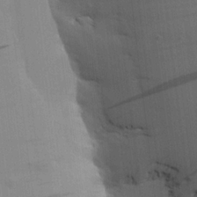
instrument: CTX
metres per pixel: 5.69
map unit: Aa
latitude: 18.5545
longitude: -146.4790
